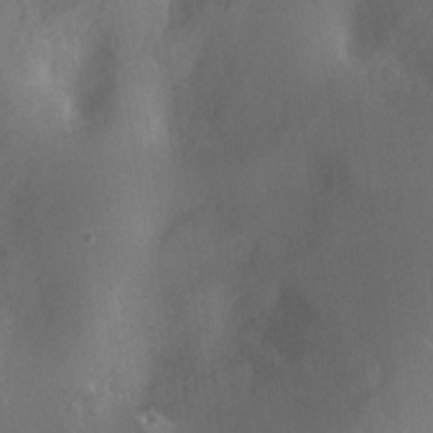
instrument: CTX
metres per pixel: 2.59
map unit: Nhu
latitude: -13.8611
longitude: -24.6112
